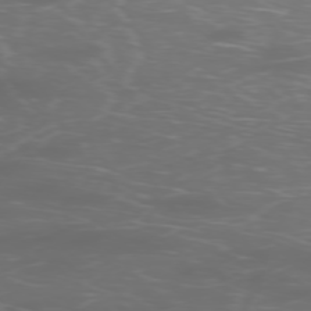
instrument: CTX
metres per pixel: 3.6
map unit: Hpe
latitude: -75.9556
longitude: -10.8380
